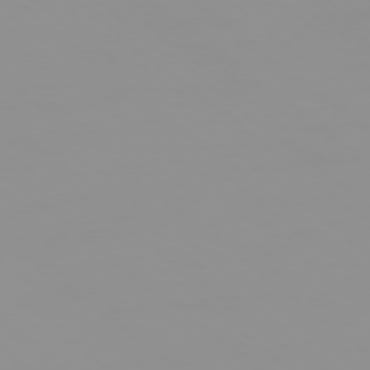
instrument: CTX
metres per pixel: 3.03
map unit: Ap
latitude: -77.9745
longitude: -95.2537
